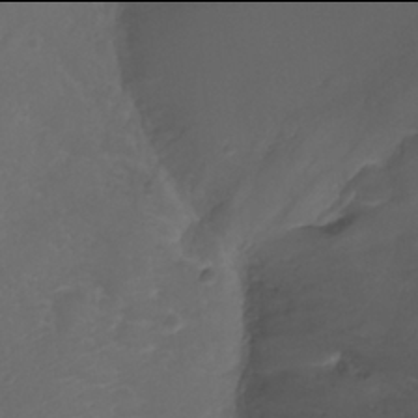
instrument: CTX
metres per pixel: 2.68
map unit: Ht
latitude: -2.0094
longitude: -19.5560
